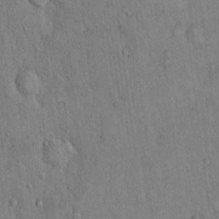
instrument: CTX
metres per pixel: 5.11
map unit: Hto
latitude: 12.8947
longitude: -58.6491
